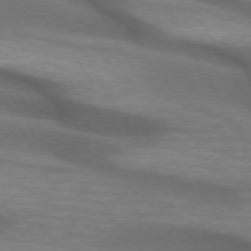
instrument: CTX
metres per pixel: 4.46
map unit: lApd
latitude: 72.8758
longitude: -51.1214
